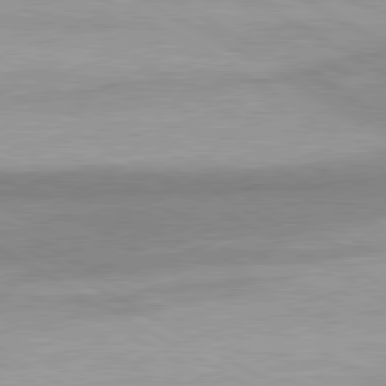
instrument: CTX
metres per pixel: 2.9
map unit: lApd
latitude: 80.2145
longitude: -179.7450
